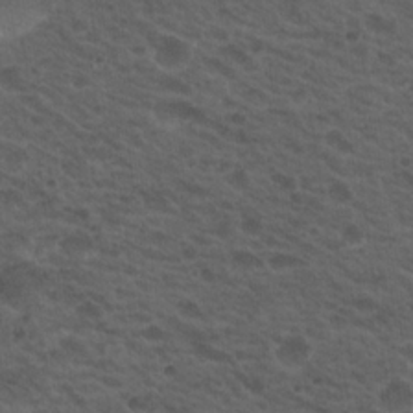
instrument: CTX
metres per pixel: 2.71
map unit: Hto
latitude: 19.4048
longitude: -32.5357
